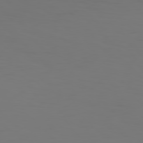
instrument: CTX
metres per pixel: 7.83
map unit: Hpe
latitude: 77.1214
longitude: -134.6301
